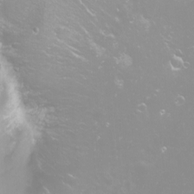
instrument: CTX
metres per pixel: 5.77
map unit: Nhu
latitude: -8.3117
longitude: -73.4048
